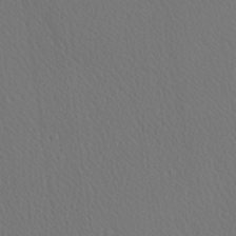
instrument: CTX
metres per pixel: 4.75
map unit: Aa
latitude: 23.4993
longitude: -137.2915
